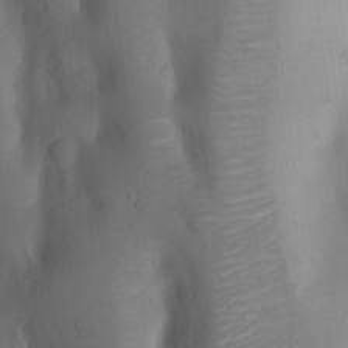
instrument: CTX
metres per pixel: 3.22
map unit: Nhu
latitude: 8.2334
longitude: -22.8191
